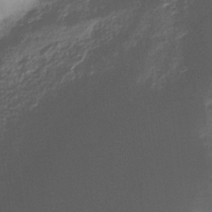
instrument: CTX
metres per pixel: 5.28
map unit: eHb
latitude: -33.0298
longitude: 75.1998
